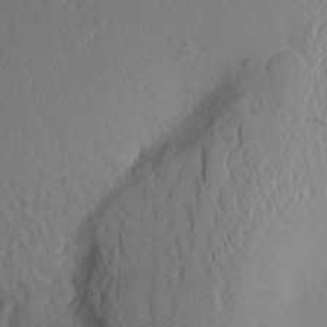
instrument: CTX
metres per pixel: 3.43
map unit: Aa
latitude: 25.6504
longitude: -147.2915
